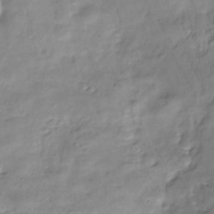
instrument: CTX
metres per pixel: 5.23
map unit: Hve
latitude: -32.0850
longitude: 90.3873
